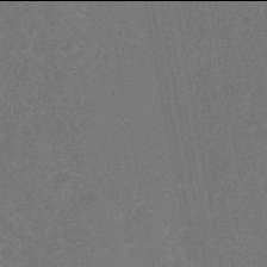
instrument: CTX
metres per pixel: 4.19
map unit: HNhu
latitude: -46.0094
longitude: 99.4832
